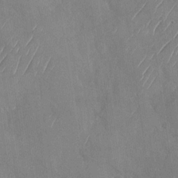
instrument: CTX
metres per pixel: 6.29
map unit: Nhu
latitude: -29.3888
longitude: -59.6127
